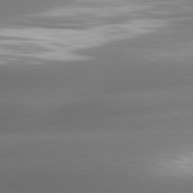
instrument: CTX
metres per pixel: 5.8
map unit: lApd
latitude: 80.5924
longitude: -161.6505
